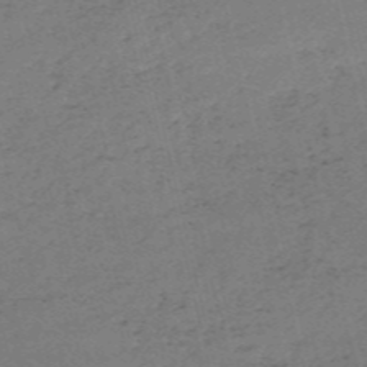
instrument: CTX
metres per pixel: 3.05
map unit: HNb
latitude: -55.5021
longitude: -42.9703
